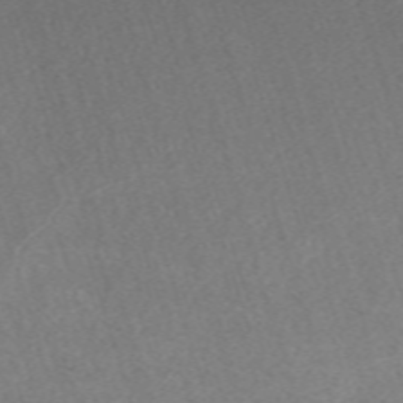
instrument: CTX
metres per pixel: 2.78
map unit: eHh
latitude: -62.1983
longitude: 49.7289
